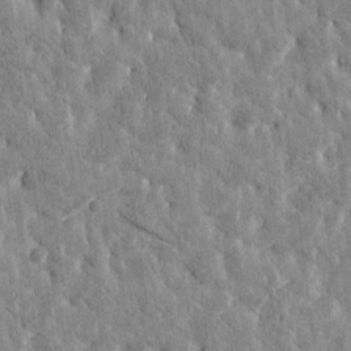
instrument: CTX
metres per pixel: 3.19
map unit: Htu
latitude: -3.4643
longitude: 175.7855
